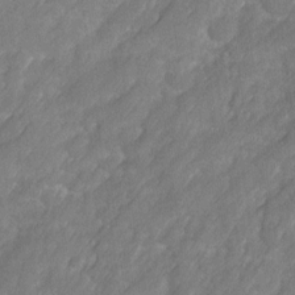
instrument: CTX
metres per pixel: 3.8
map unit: Ave
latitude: 16.6302
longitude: -135.1592
